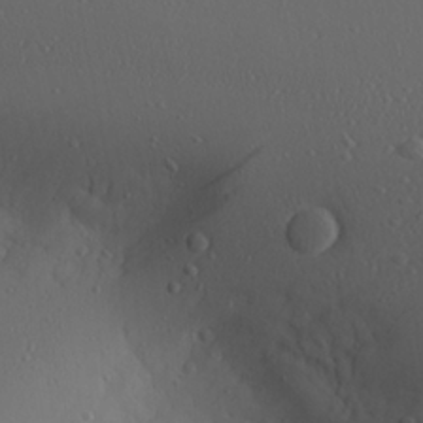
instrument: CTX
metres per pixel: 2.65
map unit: Ave
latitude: 23.4237
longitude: -135.3481
